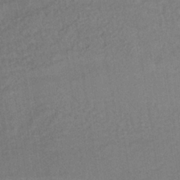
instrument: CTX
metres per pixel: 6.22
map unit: lHb
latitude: -35.9556
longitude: 66.9542
